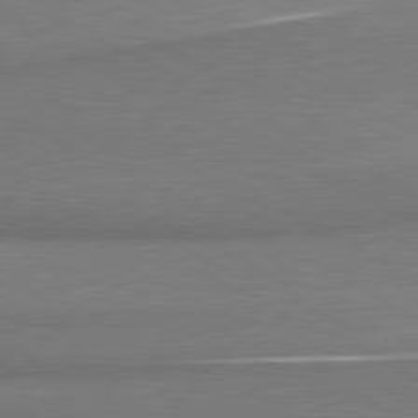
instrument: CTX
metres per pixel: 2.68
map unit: lApd
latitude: 80.6301
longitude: 167.0864
